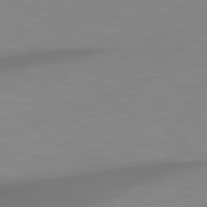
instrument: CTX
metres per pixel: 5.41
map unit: Hpe
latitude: 78.6113
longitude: -142.4790
